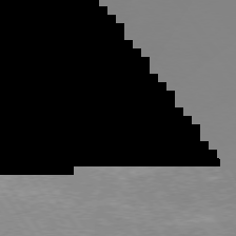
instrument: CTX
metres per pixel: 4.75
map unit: Hpe
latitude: 73.7639
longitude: -128.8569
